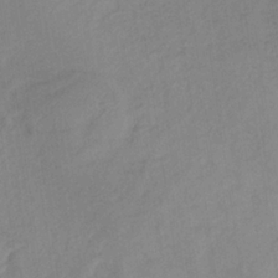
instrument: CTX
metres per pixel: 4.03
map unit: HNb
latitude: -33.4833
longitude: 63.7288
